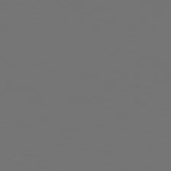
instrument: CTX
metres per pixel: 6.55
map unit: Hpe
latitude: 78.2712
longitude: -174.4601
